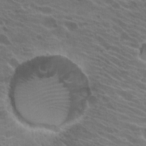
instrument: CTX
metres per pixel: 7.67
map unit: Hto
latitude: 22.2145
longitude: -38.4412
